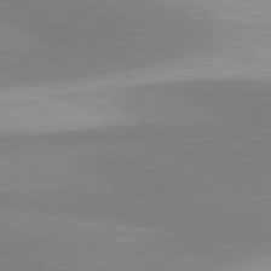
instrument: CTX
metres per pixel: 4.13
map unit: lApd
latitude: 80.9136
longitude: 157.0486
